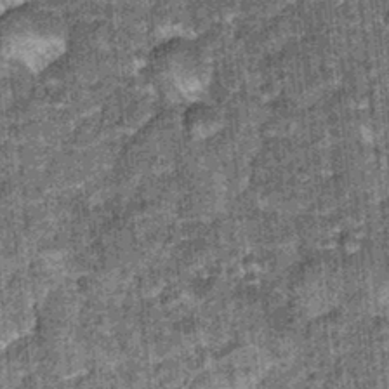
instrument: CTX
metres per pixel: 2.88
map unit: Hto
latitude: 15.7072
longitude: -34.8191
